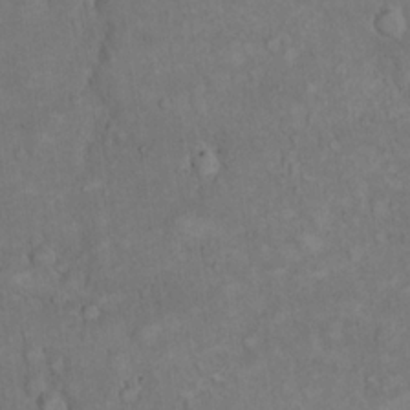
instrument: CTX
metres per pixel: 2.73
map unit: eHh
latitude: 17.2915
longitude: -63.7261
